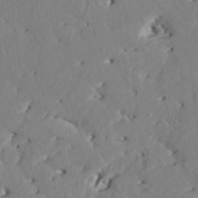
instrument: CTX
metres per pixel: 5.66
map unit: HNhu
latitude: 4.6490
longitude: -5.5560
